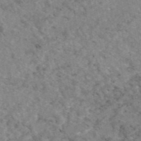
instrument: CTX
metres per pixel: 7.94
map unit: eAb
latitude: 47.4049
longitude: 113.0487
